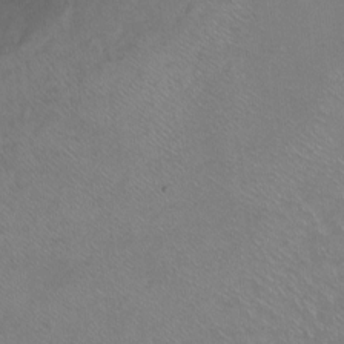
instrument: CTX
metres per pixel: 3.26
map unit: Ht
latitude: -8.1039
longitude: -36.7435
